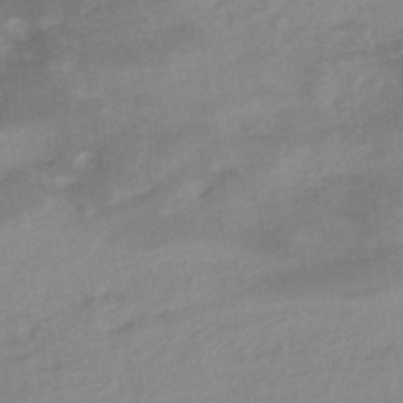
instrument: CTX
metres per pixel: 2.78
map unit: eHb
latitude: -44.8408
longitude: 84.9541
